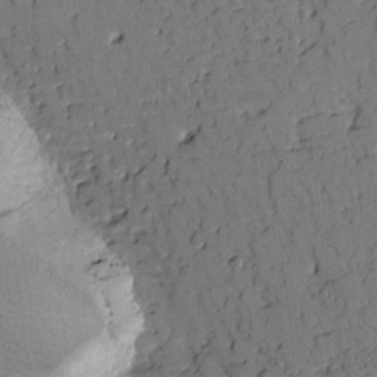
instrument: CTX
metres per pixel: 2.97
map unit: Htu
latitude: -2.6518
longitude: 175.9556
